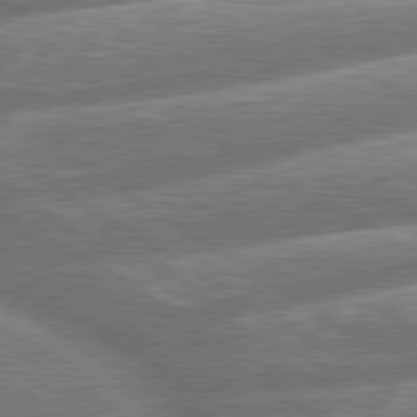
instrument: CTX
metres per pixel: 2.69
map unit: lApd
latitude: 79.8773
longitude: -159.9339
